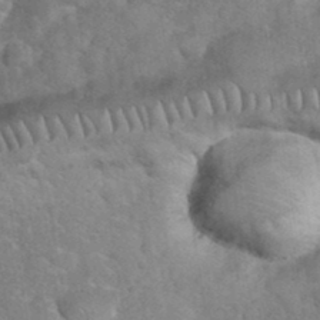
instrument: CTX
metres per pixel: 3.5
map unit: eHh
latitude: 36.3467
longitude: -64.5924
